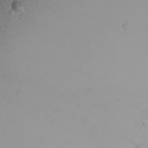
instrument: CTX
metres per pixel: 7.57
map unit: Nhu
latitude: -3.9178
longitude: -84.3278
